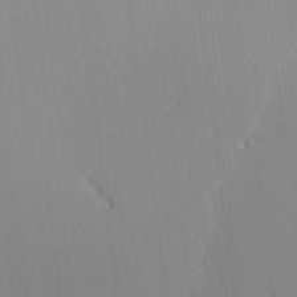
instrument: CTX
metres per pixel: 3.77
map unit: Ave
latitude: 2.6301
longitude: -111.0837
